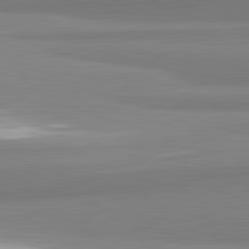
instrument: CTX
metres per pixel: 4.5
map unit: lApd
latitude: 82.2333
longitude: 172.6707
